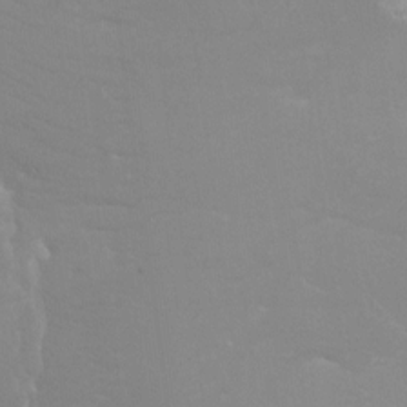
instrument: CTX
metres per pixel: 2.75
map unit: Ht
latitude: -4.1794
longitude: -26.3278
